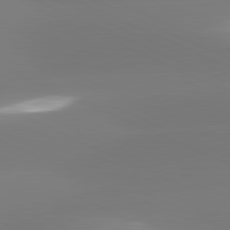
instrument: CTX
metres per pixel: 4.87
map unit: lApd
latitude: 81.6127
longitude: -165.2726
